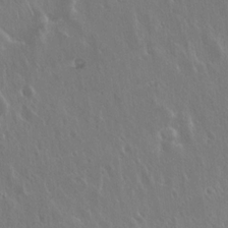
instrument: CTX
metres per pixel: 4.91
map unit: Hto
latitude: 18.9702
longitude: -57.0269
